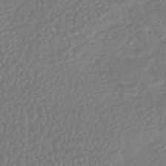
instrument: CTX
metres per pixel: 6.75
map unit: HNhu
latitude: -46.6329
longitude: 104.0094
